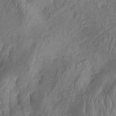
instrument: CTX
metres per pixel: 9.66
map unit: Aa
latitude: -8.1228
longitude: -77.8583
